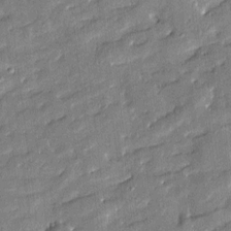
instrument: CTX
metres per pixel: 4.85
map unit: Htu
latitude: -8.6896
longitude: 176.9164
